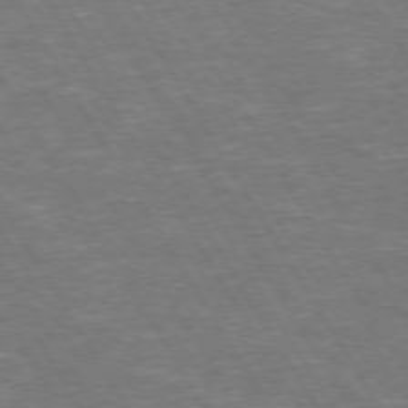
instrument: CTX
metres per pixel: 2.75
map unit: Hpe
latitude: 72.8002
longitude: -123.4993
